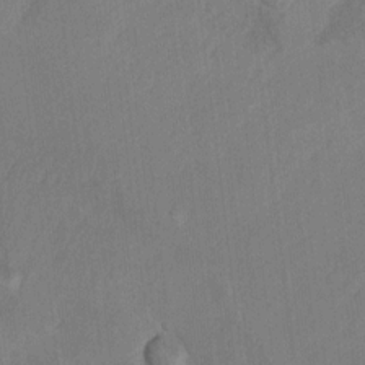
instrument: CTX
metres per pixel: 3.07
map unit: Ht
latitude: 8.6302
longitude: -35.8583
